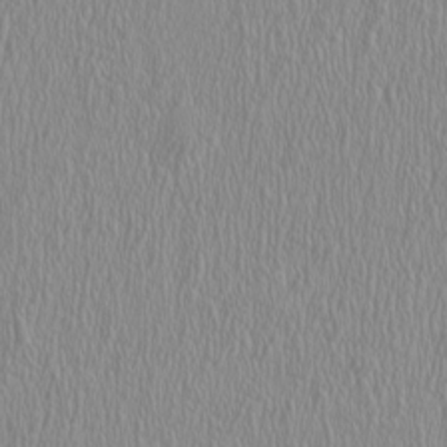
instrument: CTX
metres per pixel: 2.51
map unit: HNhu
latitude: -1.0865
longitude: 1.8990
